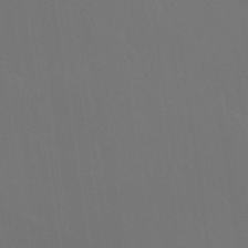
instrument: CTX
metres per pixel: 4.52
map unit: Nhu
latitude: 30.5546
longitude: -58.0633
